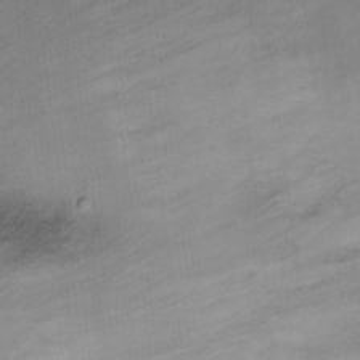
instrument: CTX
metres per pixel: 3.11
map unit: Ht
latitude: 0.7057
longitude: -37.3860
